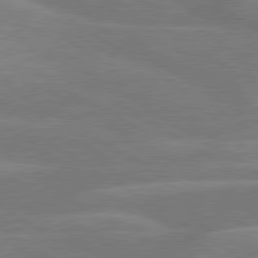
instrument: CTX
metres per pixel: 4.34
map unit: lApd
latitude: 79.7450
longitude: -122.9892
